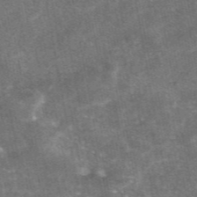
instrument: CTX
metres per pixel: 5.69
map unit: eAb
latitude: 47.3104
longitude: 120.8408
